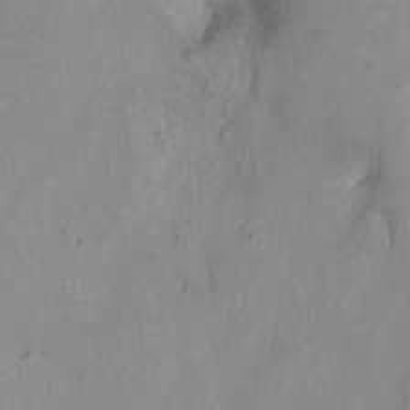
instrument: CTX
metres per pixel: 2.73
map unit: Ht
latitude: -2.0472
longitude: -15.2537
